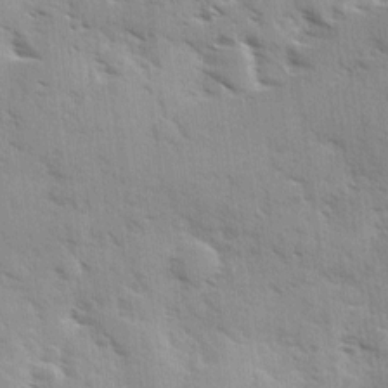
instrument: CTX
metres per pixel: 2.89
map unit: Ave
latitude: 10.8191
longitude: -102.6868
